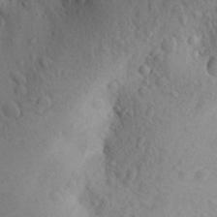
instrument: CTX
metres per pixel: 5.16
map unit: Aa
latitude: 28.9136
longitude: -147.8962
